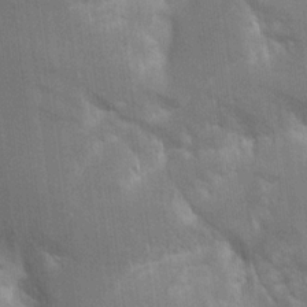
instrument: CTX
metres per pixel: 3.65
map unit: Aa
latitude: 16.2145
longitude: -149.1403
